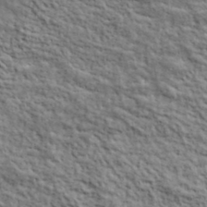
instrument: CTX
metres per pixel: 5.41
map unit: lHvf
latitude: 39.5371
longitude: -88.8191
